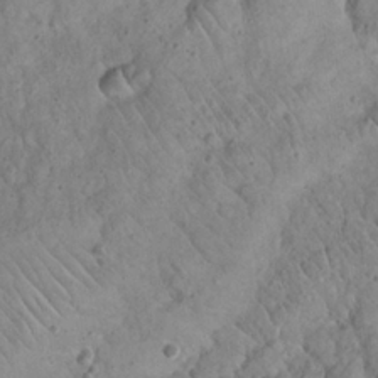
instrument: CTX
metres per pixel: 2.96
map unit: Nhu
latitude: 22.7624
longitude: -67.3103
